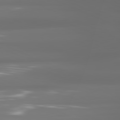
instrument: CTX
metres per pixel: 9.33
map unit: lApd
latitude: 81.1403
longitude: -138.1578
